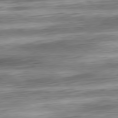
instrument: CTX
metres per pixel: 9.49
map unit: Ap
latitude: -80.9353
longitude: -67.7260
